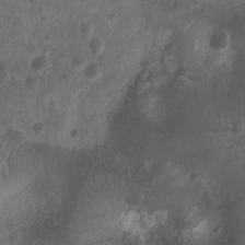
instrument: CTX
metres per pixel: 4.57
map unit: Nhu
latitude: -10.2362
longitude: -21.2726
